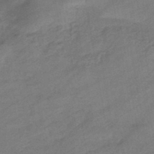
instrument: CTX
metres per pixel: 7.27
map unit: eHb
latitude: -44.5763
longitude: 85.3320
